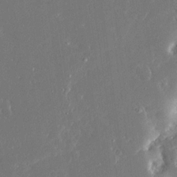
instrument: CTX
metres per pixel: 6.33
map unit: Ave
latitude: 16.7435
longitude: -140.2144
